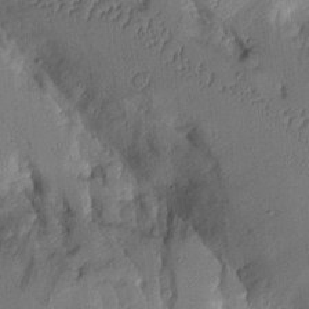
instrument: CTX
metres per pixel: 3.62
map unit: Aa
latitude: 9.3860
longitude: -127.0081
